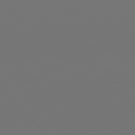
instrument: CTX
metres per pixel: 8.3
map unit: Ap
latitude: -77.1431
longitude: -62.1200
